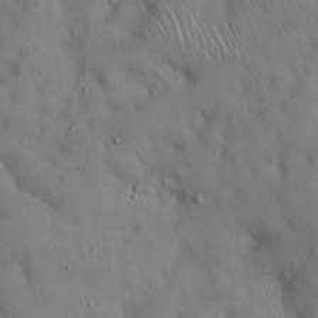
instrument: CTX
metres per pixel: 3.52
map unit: Hto
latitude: 15.5372
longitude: -60.1389
